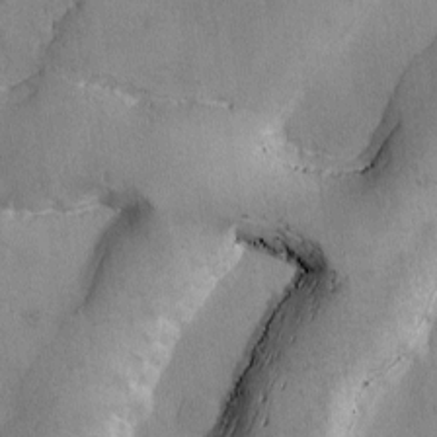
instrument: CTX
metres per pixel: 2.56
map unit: Ave
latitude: -7.3509
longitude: -118.8758
